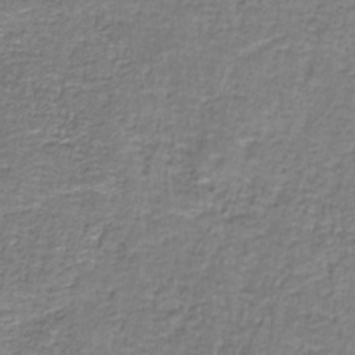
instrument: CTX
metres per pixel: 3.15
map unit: eAb
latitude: -36.9163
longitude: 52.5573
